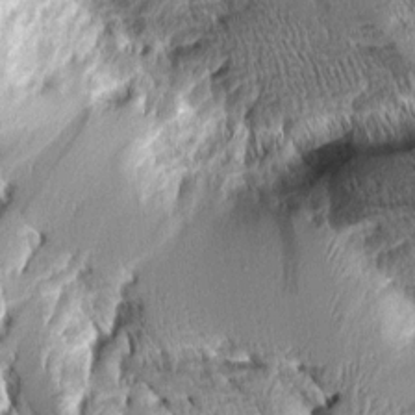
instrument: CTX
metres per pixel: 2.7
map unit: Aa
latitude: 7.9906
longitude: -129.4426
